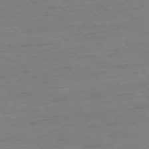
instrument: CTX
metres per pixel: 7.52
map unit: Ap
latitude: -75.7100
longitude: -88.7813
